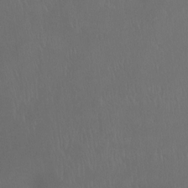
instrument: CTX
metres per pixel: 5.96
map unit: Ht
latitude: -7.8800
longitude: -38.6112
